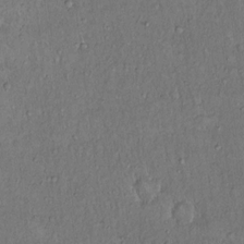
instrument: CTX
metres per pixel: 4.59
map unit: Hto
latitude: 14.5924
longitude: -57.3103
